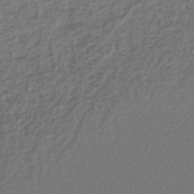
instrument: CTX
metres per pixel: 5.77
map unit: lHb
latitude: -43.8611
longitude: 72.5007
